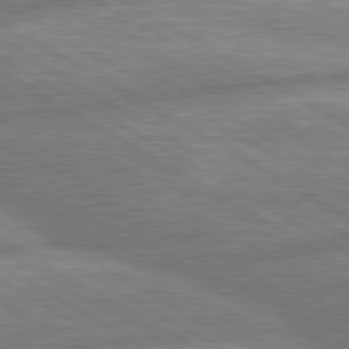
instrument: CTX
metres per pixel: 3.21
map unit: lApd
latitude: 80.3845
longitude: -167.6882
